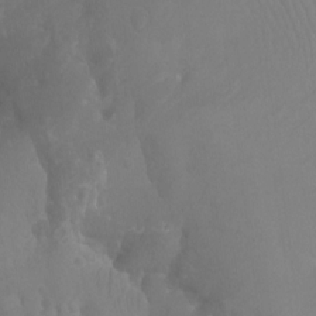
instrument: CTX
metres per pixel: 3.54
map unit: Aa
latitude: -12.6708
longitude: -67.4237
